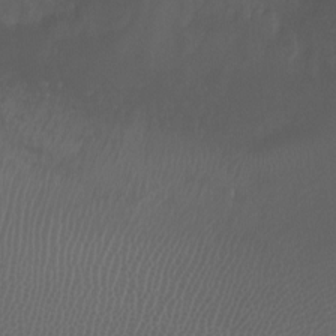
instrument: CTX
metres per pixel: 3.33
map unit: Ht
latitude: -1.3132
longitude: -18.8002
